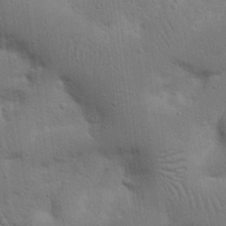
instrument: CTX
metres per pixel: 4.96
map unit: Nhu
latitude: 18.2144
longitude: -75.0647
